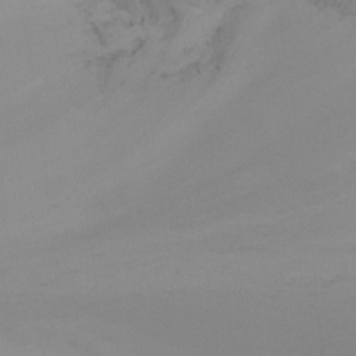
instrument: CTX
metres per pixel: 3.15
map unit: Nhu
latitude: -13.6533
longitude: -59.8394
